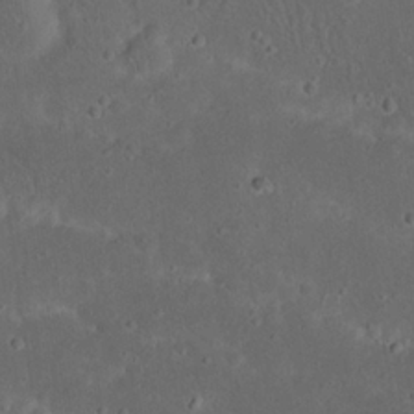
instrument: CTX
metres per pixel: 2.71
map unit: Nhu
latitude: 22.8947
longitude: -71.1592
